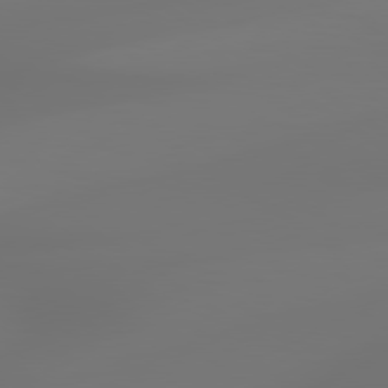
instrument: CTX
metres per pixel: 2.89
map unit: lApd
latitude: 79.1592
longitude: -137.4805
